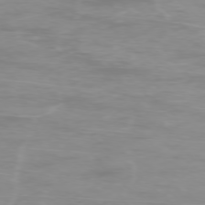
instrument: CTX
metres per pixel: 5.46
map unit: Ap
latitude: -76.8597
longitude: -81.4804
